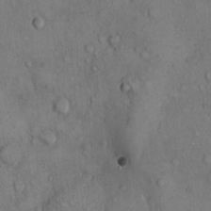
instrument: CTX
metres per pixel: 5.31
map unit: Hto
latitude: 11.4804
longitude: -59.2537
